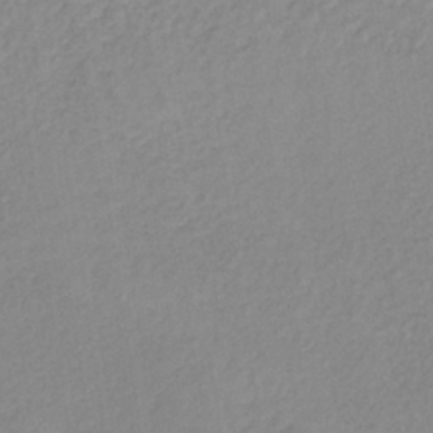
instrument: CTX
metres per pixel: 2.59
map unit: lHb
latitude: -36.4440
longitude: 61.6533
